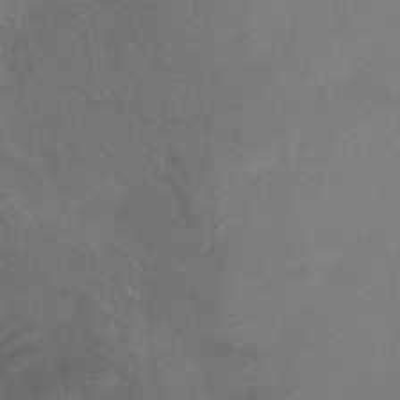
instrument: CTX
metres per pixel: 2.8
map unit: HNhu
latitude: -40.6140
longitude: 97.6344
